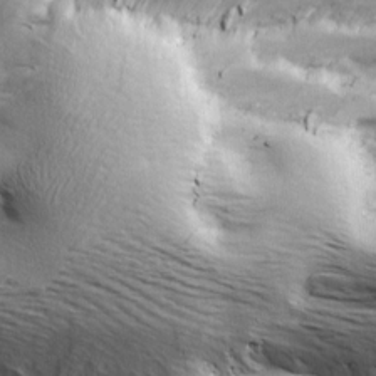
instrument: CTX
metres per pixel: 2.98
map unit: Ave
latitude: 14.0255
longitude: -105.0081
